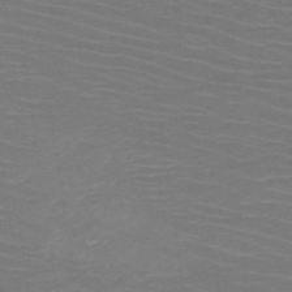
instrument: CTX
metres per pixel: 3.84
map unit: HNb
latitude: -50.2928
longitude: -45.1592
